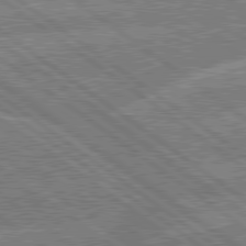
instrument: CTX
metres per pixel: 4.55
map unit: lApd
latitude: 79.6883
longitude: -160.3467
